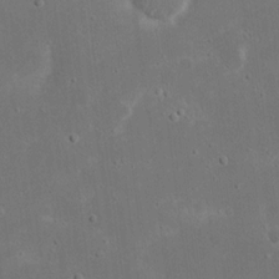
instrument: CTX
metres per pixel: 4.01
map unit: eHh
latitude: 17.6883
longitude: -72.1389
